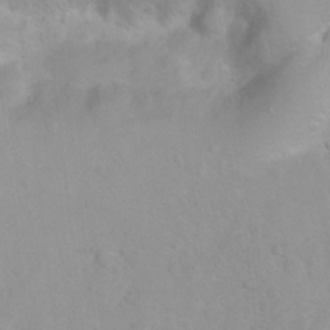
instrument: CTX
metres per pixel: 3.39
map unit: Ht
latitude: 3.5938
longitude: -26.8002
